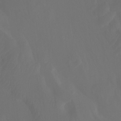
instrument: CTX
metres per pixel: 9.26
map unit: Ht
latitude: -15.8990
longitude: -50.4034
